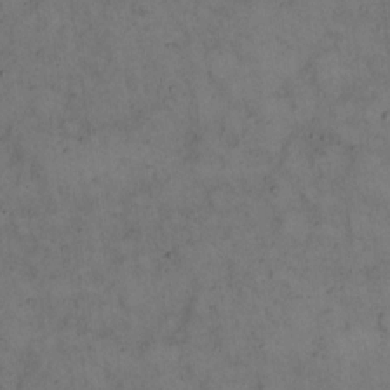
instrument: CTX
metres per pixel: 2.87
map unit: eHh
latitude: 15.2726
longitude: -62.1767
